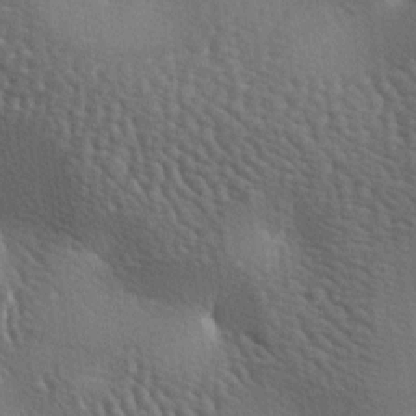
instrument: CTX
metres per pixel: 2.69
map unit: lAa
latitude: -6.9919
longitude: -125.6505
